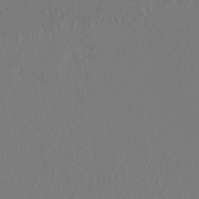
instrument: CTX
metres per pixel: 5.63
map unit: lAvf
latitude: 9.1214
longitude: 165.6155
